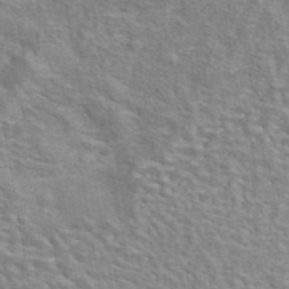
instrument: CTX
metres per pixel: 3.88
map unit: eAb
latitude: 44.3845
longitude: 110.4251
